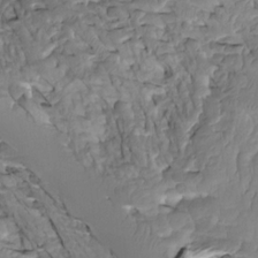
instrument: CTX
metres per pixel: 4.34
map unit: Htu
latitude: -5.4454
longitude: 150.2550
